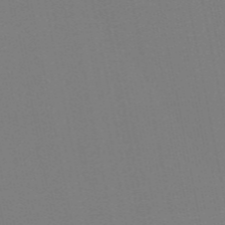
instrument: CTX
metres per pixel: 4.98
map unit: HNb
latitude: -55.0298
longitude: -39.3293
